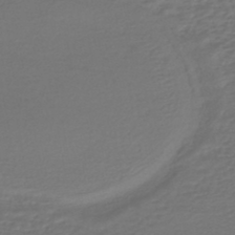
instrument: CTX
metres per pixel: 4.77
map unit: HNhu
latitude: -46.8975
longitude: 95.9556
